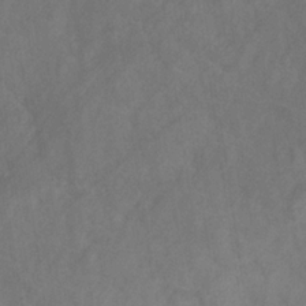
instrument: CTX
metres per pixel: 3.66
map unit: HNb
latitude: -31.1620
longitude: 62.3495
